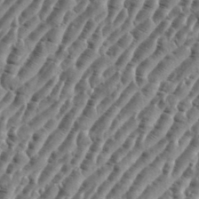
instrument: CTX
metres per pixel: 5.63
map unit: eHh
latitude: 36.1578
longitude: -135.5938
